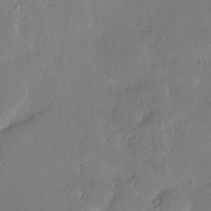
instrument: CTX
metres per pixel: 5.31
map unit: Hve
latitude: -11.0487
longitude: 175.5588
